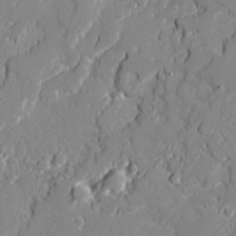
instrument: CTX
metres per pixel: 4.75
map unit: Ave
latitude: 19.4804
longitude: -127.8017
